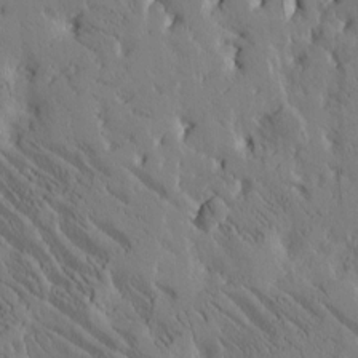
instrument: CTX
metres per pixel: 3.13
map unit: Htu
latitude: -2.6707
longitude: 175.6343
